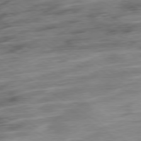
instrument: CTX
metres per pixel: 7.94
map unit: Ap
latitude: -79.7099
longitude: -47.7261
